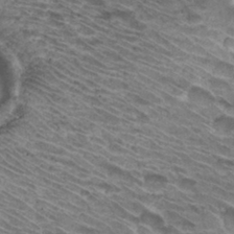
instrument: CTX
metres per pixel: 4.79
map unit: Hto
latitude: 31.2915
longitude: -45.3104
